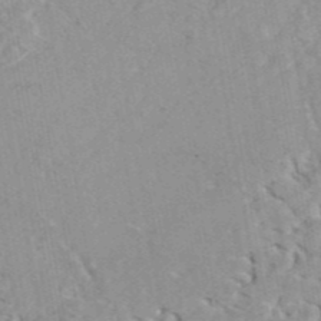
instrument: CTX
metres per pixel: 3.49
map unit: eAb
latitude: 44.2522
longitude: 108.7463
